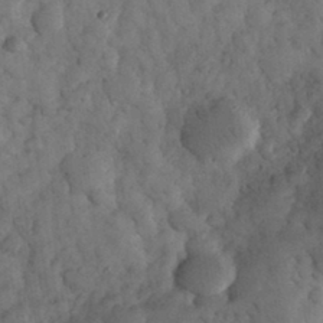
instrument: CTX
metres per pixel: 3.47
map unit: eHh
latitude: 32.3656
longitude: -69.1025
